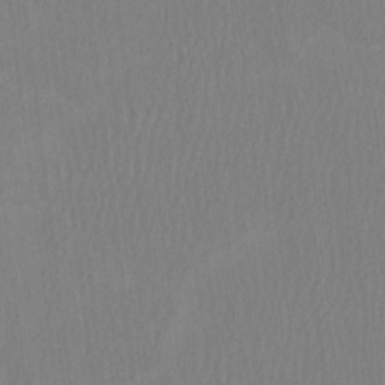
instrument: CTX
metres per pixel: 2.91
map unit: HNhu
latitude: -1.8990
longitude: 13.1053
